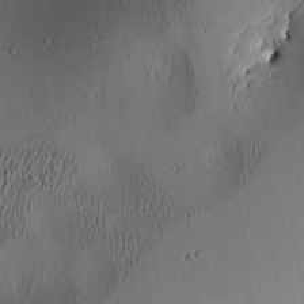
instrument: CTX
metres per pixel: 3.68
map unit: lAa
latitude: 6.0444
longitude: -113.4804
